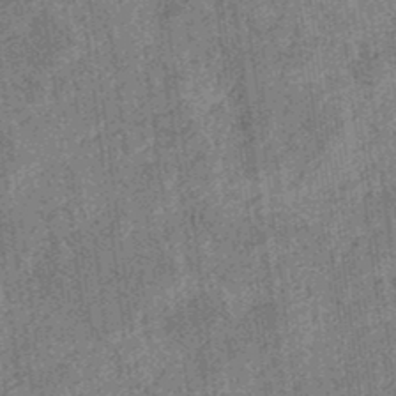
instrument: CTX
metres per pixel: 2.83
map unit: eHb
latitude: -35.4076
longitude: 79.1809
